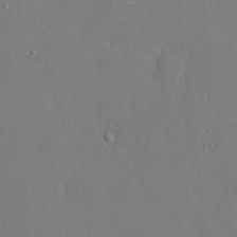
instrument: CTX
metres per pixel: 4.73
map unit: eHh
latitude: 6.2900
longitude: -68.3278
